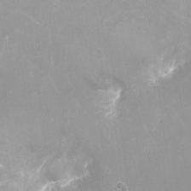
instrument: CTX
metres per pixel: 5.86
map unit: Ht
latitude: -16.6897
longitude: -44.2522
